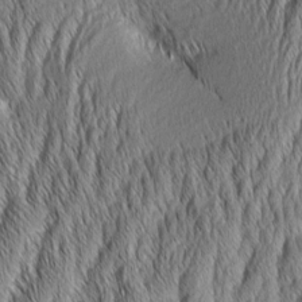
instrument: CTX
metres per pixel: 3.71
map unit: Aa
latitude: 6.9514
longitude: -130.5168
